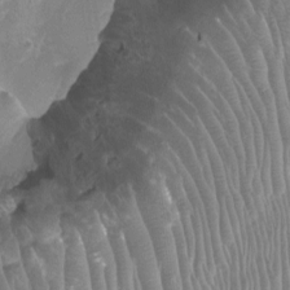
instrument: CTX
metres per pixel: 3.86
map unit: Ht
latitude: -2.0849
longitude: -16.6302
